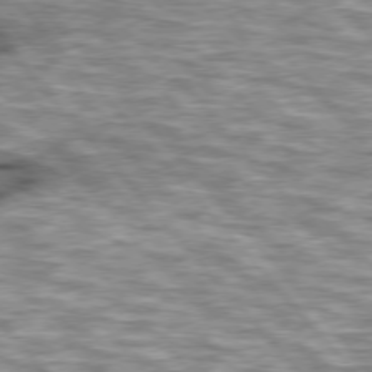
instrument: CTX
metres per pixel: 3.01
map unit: lApd
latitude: 76.1389
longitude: -49.5182
